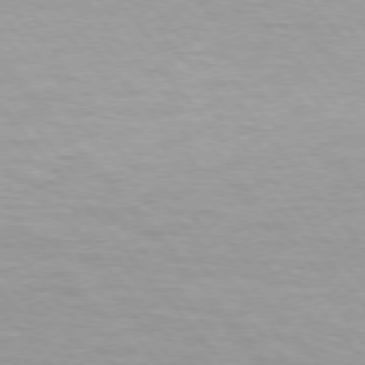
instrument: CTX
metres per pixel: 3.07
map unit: lApd
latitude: 74.2712
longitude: -60.4601
